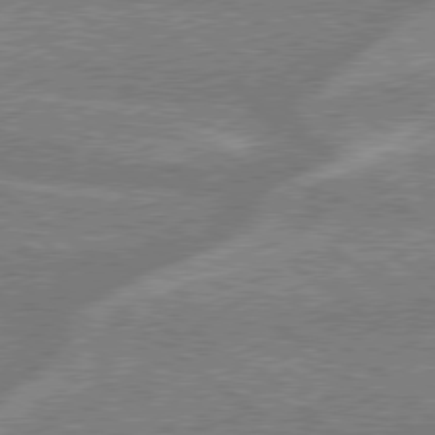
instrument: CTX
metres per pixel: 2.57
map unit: Hpe
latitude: 78.5924
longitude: -159.3482
